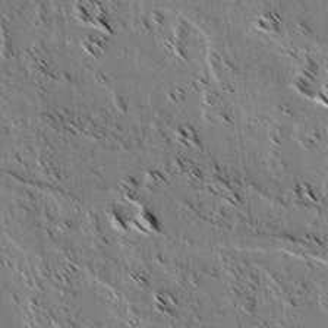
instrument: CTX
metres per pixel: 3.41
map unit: lAvf
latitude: 2.8002
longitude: -105.5938
